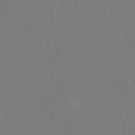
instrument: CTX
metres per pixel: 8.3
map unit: eHb
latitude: -43.8989
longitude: 88.3117
